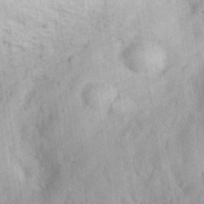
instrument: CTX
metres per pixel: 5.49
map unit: eHh
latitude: 36.5546
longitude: -61.0458
